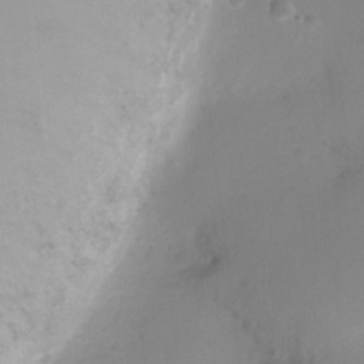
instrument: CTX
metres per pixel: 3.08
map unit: Ht
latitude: -8.6707
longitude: -21.8961
